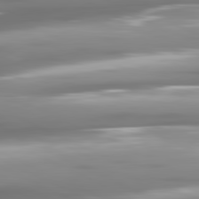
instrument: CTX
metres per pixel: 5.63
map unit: lApd
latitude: 81.2348
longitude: -139.3482
